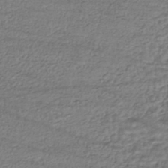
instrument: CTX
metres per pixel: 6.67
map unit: HNhu
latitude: -44.0850
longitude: 105.5966
